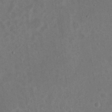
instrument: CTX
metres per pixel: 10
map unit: eHh
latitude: 23.9339
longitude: -70.2711
